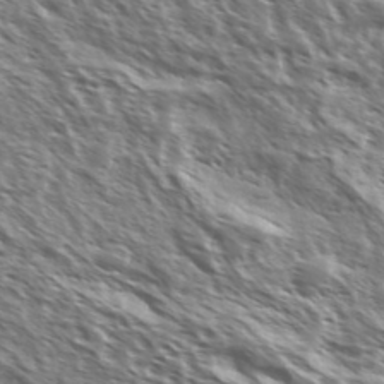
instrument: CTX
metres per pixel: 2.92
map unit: Ave
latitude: 37.2537
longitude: -111.3671
